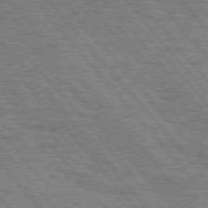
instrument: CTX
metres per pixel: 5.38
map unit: Hpe
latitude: 76.2522
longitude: -150.2333
